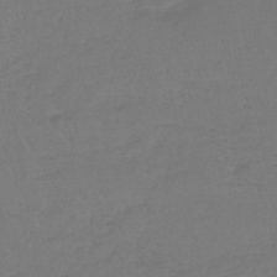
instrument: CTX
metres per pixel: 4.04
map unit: lHb
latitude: -45.2565
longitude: 68.3495
